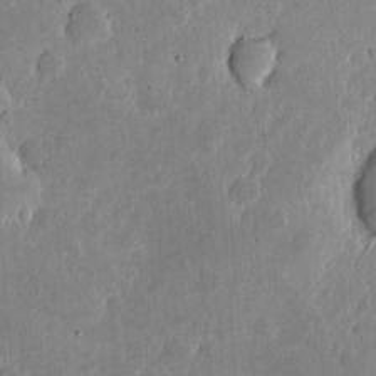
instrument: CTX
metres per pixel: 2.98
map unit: eHh
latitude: 6.1200
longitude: -70.4790
